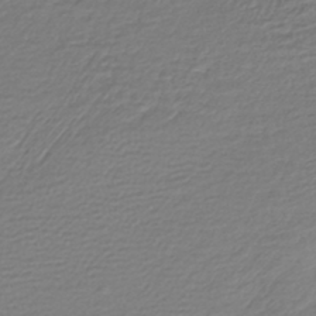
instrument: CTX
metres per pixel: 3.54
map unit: lHb
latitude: -41.4265
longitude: 70.1984
